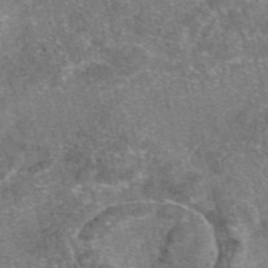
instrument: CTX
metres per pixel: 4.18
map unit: eAb
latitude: 46.4601
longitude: 105.1620
